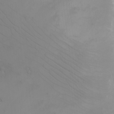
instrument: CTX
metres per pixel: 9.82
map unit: eHh
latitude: -9.8611
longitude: -67.4237
